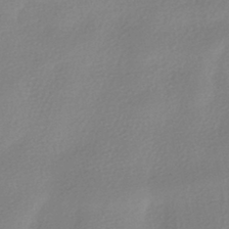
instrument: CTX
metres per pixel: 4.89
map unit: HNhu
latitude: -40.5385
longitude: 94.1416
